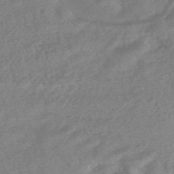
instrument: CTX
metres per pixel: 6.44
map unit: HNhu
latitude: -45.5966
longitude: 92.7085
